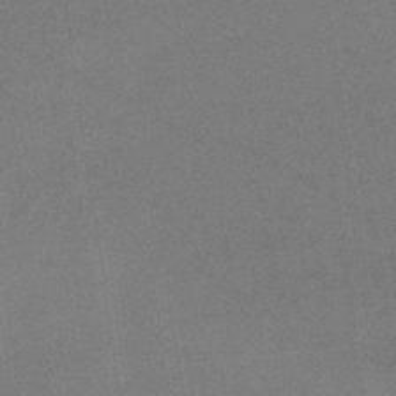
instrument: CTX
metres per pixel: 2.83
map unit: eHb
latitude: -33.1998
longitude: 68.0472
